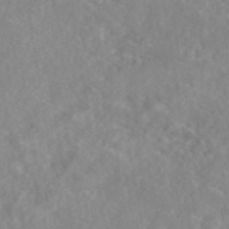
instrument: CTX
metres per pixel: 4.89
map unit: eAb
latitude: 45.3481
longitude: 127.1809
